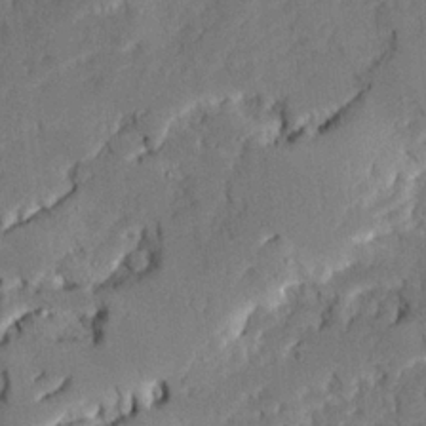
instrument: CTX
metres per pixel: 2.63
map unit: Ave
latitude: 22.9892
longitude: -130.1578
